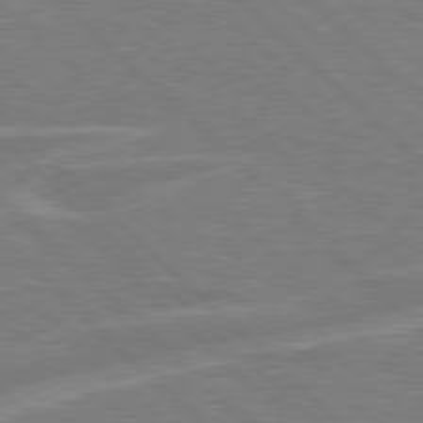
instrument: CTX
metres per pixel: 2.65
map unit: Hpe
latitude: 77.6505
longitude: -151.8394
